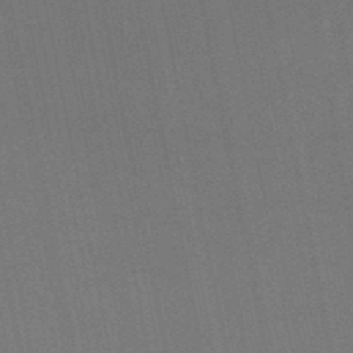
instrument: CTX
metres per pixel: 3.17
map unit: lHb
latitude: -48.5952
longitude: 71.0298
